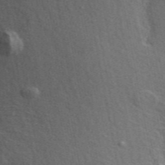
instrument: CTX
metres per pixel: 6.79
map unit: ANa
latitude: 48.5357
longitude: -75.4804
